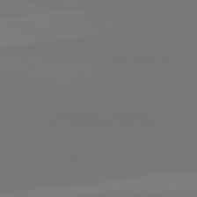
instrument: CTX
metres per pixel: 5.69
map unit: lApd
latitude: 81.9150
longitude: -176.7246
